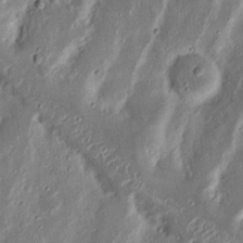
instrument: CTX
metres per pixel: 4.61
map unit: Nhu
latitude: 18.6490
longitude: -72.9892
